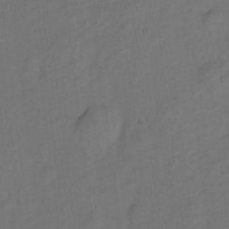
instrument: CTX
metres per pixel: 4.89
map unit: Hto
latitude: 5.1781
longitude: -32.5735
